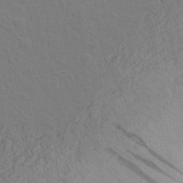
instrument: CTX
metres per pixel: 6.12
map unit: Aa
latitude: 27.8017
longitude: -144.2144
